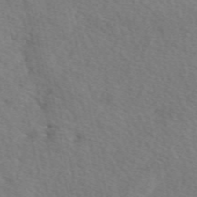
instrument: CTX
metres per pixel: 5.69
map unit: eAb
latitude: 50.1766
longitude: 117.2564
